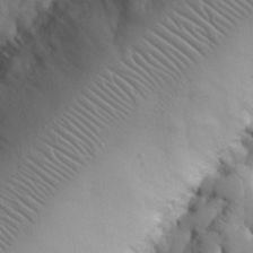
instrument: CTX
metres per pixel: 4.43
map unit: Nhu
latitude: 26.1389
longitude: -72.5924
